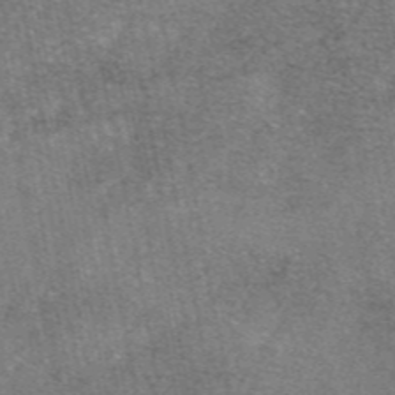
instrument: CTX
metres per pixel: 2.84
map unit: eAb
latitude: 47.3671
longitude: 103.3321
